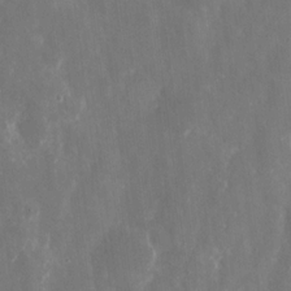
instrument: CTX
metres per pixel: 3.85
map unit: eHh
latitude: 8.7624
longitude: -70.8947
